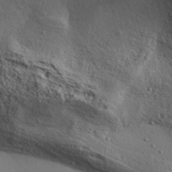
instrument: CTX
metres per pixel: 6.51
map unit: Aa
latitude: 32.0255
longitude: -134.8758
